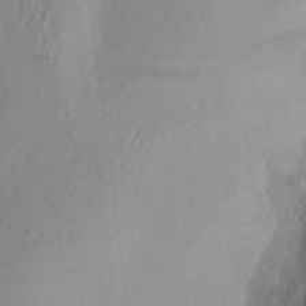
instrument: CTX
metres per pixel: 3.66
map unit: Aa
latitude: 26.5924
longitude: -147.1970
